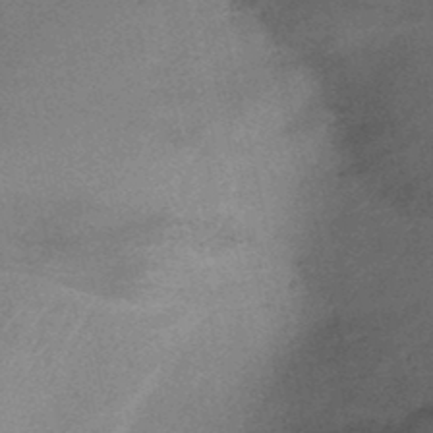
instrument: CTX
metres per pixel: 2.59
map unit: HNb
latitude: -46.9352
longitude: -35.6882
